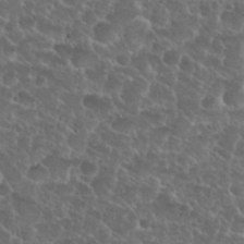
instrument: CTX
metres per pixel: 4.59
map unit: Nhu
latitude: 27.4238
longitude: -51.8205
